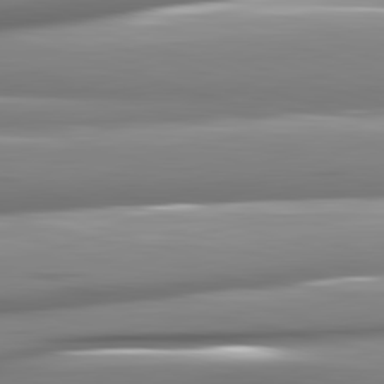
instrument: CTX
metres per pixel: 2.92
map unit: lApd
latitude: 82.5545
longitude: -142.2334
